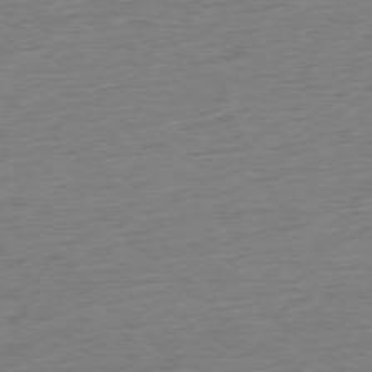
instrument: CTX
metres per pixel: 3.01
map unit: Ap
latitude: -77.7478
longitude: -76.9891
